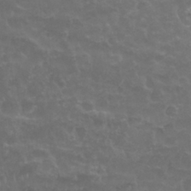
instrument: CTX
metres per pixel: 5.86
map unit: Nhu
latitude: 26.6302
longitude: -53.1970
